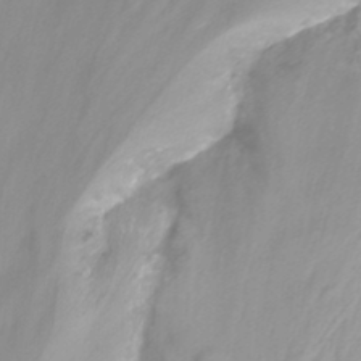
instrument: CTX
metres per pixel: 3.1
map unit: Nhu
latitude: -13.8422
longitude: -55.8772
